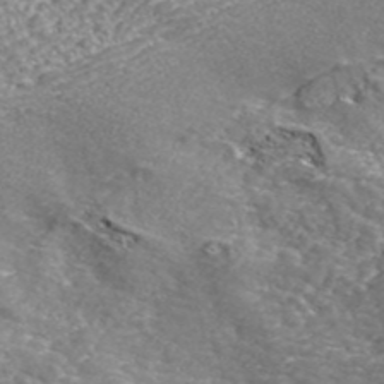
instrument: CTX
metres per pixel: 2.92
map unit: ANa
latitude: 43.3482
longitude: 36.5951
